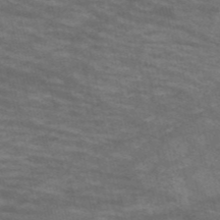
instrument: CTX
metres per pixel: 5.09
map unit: HNb
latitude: -53.4076
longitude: -43.4615
